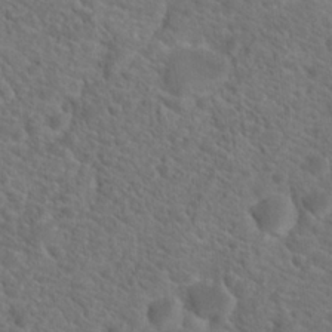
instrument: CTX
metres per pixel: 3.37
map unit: Hto
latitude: 19.1781
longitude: -38.6868
